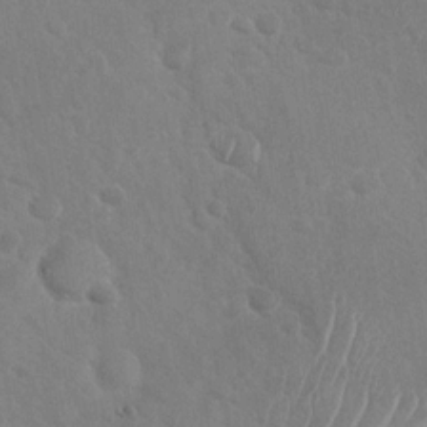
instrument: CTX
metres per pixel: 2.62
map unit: Nhu
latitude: -30.1228
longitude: -61.8583
